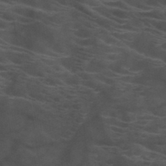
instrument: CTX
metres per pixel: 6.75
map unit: HNb
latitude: -46.2928
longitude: -45.3859
